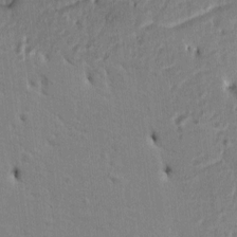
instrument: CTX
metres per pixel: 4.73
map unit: Htu
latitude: 3.2915
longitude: 151.7478
